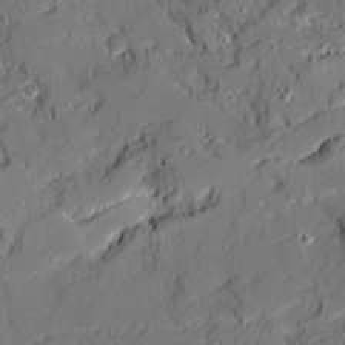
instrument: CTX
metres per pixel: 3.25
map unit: Ave
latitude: 19.2348
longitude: -128.8947
